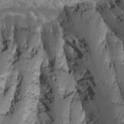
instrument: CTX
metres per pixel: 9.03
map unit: eHh
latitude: -5.4643
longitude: -87.6883
